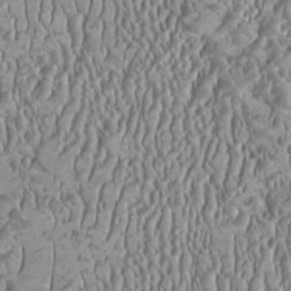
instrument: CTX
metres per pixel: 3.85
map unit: HNhu
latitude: -0.5574
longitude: 1.1054
